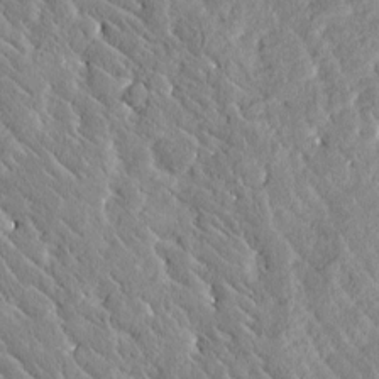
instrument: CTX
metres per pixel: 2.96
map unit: Htu
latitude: -0.7275
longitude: 175.5588
